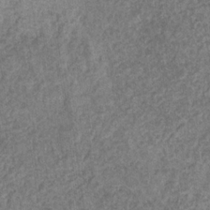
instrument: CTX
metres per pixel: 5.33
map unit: eHb
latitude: -31.4265
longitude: 72.1606
